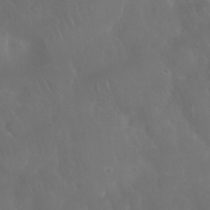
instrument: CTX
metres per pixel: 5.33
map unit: Nhu
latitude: 28.7624
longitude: -65.5182
